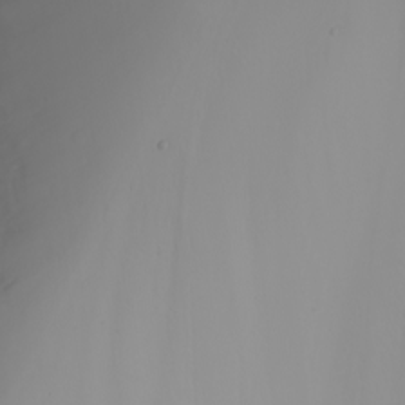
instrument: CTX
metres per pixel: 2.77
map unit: Nhu
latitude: -5.1809
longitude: -93.3859
